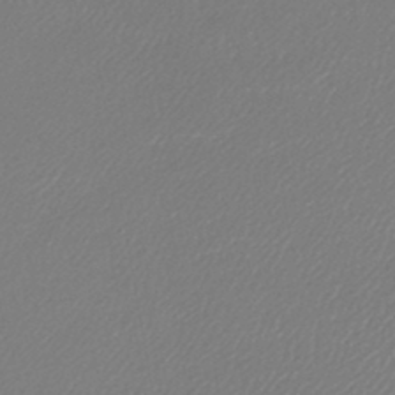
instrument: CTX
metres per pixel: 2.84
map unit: lHb
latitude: -44.5385
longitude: 64.9731
